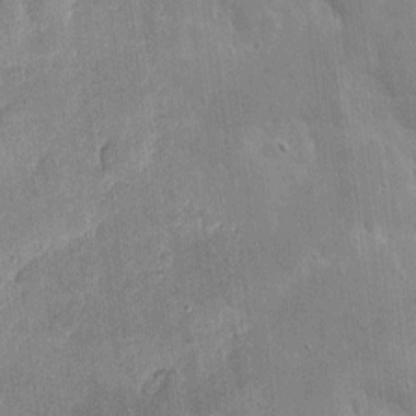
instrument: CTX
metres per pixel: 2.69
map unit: eHh
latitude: 4.3656
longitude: -70.8947
